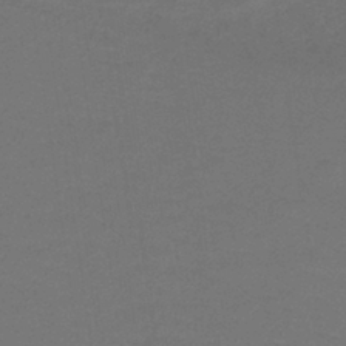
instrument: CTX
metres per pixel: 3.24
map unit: lHb
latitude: -41.7289
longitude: 52.4062
